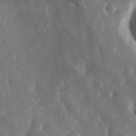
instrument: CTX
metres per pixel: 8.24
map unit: eHh
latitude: 29.8394
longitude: -79.2915
